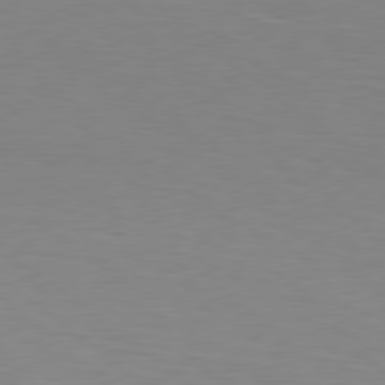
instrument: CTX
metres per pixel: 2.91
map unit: Hpe
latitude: 78.9136
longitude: -162.1200
